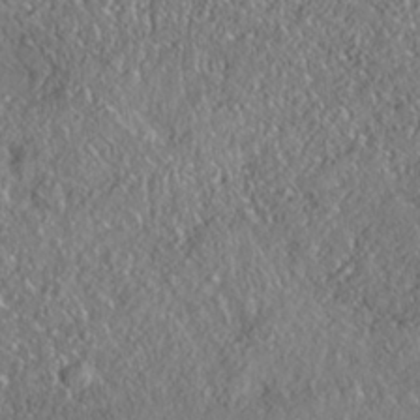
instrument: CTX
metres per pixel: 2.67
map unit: Nhe
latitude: -37.2187
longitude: 137.8233
